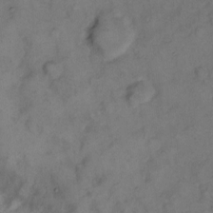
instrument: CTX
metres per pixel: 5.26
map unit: eHh
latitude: 8.7813
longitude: -62.5357
